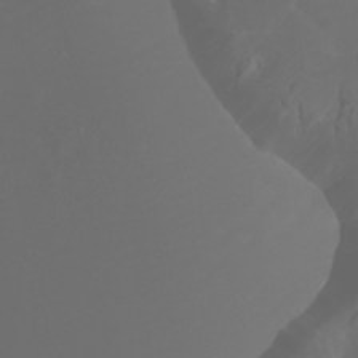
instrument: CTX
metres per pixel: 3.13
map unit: Ht
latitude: -2.5762
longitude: -61.7638
